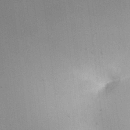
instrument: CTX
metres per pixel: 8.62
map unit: eHh
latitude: 25.5182
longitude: -70.1956
